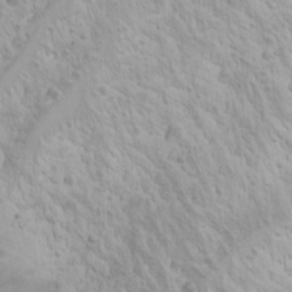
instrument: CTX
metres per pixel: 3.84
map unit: Nhu
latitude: -4.0283
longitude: -87.7638
